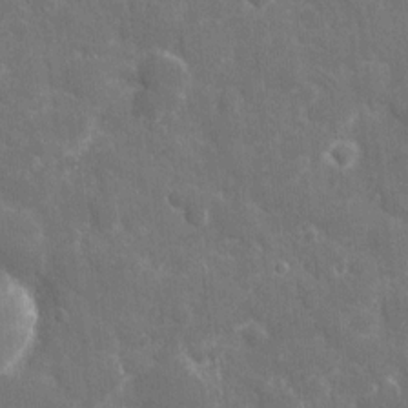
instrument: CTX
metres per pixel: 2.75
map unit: eHh
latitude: 7.8583
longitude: -70.0822
